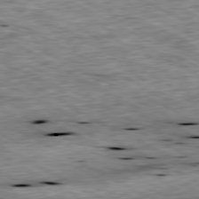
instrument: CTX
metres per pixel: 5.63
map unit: Ap
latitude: -80.7086
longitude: -89.4238
